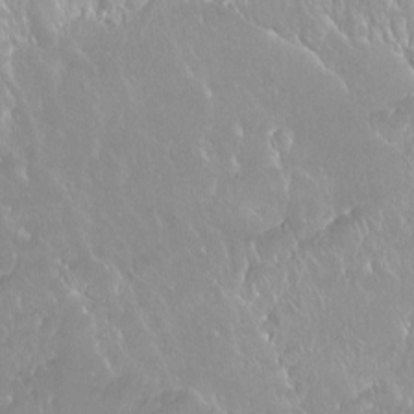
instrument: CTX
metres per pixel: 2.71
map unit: Ht
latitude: -15.1243
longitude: -43.9528
